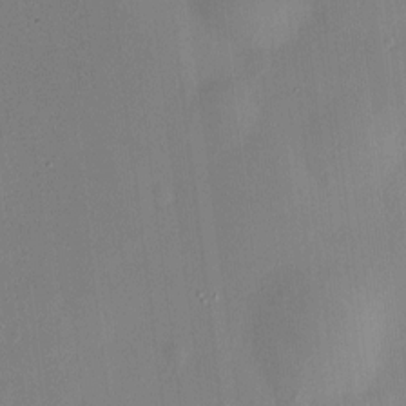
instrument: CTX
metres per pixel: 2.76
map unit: HNhu
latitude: 7.8583
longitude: 9.2376
